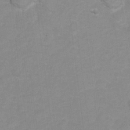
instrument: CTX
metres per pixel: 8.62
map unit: Hto
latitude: 5.5371
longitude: -32.1578
